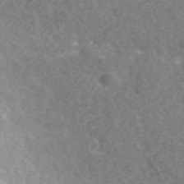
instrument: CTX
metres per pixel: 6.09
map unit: ANa
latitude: 43.4615
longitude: 25.3510
